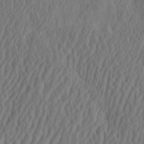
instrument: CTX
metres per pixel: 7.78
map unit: eHh
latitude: -2.7463
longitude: 16.6708
